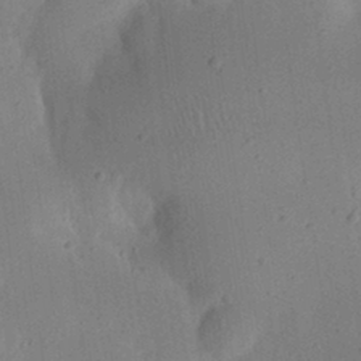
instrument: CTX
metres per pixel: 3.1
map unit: eHh
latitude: 24.3656
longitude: -70.1200
